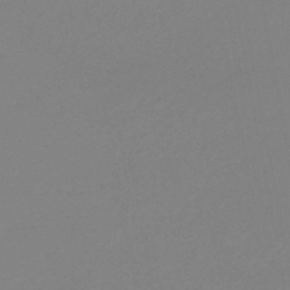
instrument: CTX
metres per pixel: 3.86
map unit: eHb
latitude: -44.8597
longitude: 88.2361
